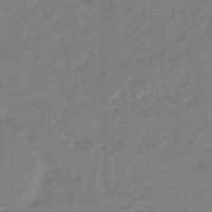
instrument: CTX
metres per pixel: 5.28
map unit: eHb
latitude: -45.9367
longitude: 83.4076
